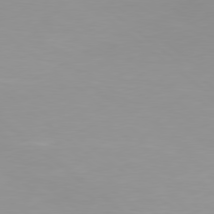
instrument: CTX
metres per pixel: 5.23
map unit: Hpe
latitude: 78.2901
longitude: -142.2334
